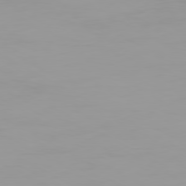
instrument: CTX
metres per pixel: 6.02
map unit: Ap
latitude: -79.9367
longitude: -76.6679
